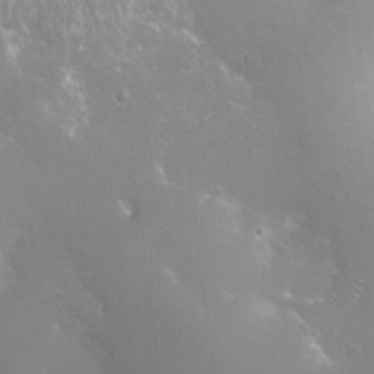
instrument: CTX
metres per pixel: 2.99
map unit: Hto
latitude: -4.4629
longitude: -35.5560
